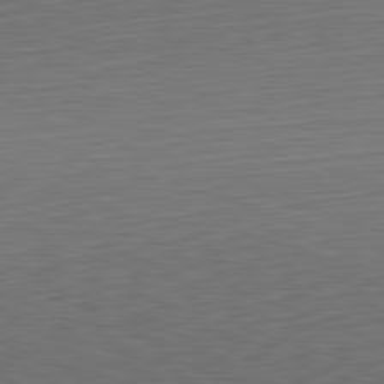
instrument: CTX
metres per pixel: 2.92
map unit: Hpe
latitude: -82.5763
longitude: 11.5588
